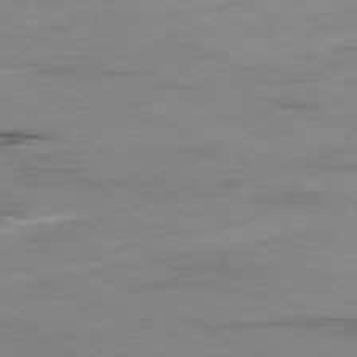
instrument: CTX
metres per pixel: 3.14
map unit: Ap
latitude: -80.1606
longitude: -76.9324
